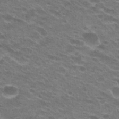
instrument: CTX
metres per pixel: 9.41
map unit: Hto
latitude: 26.1011
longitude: -29.8016
